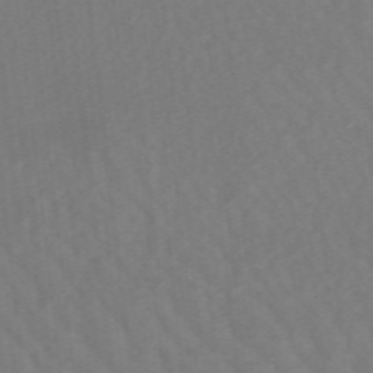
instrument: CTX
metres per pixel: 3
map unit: lHb
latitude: -48.8219
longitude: 83.7855
